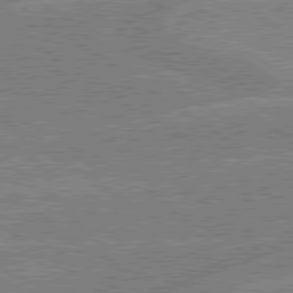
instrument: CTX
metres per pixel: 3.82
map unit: lApd
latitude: 79.2726
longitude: -132.7246
